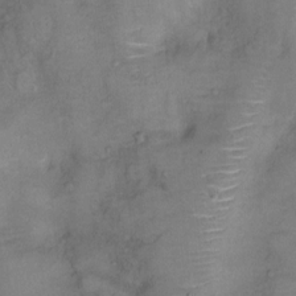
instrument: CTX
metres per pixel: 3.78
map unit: Ht
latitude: -3.7288
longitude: -15.0648
